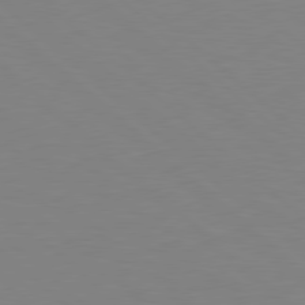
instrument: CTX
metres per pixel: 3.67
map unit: Hpe
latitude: 78.6869
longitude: -164.7813
